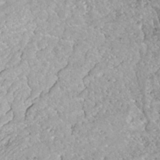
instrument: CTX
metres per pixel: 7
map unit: ANa
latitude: -42.3117
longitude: 109.5966
